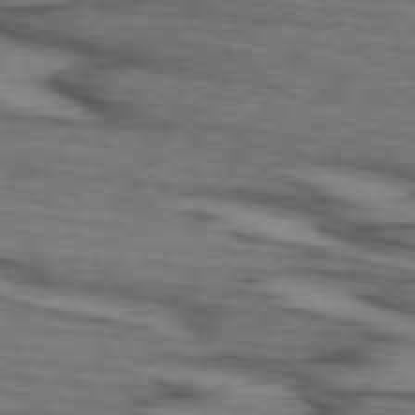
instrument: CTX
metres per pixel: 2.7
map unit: lApd
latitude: 73.5749
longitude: -71.9528
